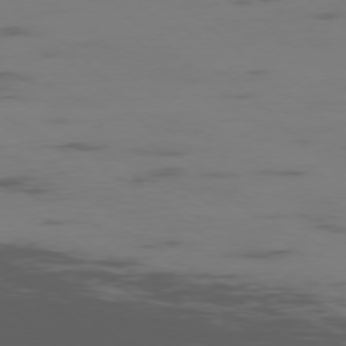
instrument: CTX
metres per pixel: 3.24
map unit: Ap
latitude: -76.9731
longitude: -67.4048
